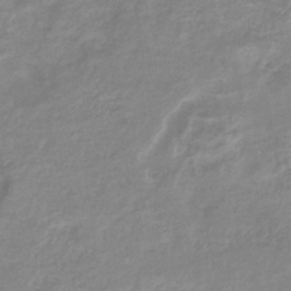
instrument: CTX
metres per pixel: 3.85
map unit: eHb
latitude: -36.0850
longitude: 74.3685
